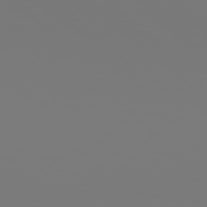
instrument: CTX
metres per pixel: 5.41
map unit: Hpe
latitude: 76.4601
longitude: -136.8569
